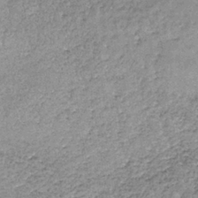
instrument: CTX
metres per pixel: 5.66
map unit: lHb
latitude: -36.1416
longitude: 65.8423
